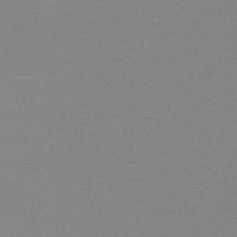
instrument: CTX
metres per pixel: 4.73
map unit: lHb
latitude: -48.1417
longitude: 65.1998
